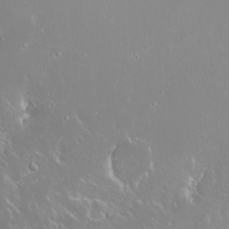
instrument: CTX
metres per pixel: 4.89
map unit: Nhu
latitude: -8.7274
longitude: -70.9136
